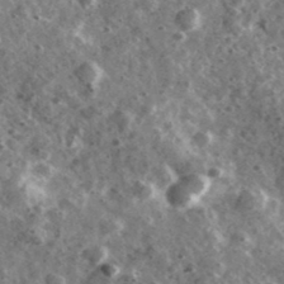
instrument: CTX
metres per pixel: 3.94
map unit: Ave
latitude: 38.2900
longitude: -107.7072
